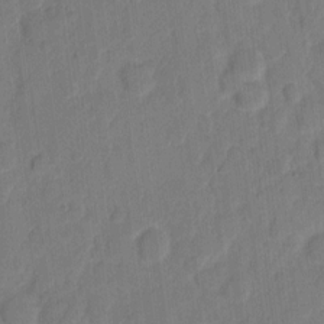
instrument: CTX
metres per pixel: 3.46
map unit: eHh
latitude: 8.3845
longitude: -65.3482
